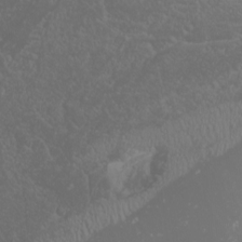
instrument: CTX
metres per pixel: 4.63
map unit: Nhu
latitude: -0.3685
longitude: -79.1781
